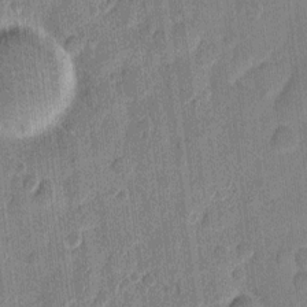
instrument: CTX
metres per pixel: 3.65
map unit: eHh
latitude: 10.4601
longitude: -65.8961
